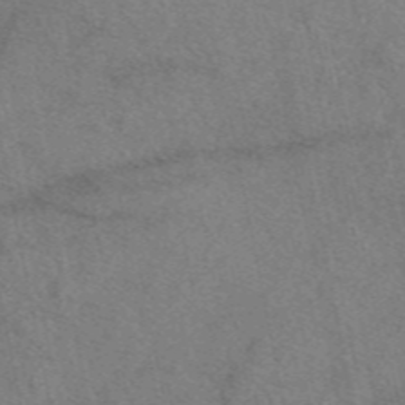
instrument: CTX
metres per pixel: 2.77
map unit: eAb
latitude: 48.0255
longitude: 110.1605
